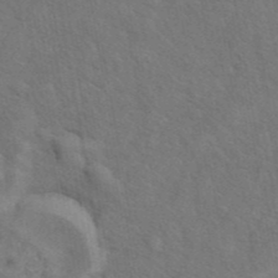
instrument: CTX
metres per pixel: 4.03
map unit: eAb
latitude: 43.0270
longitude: 110.1039
